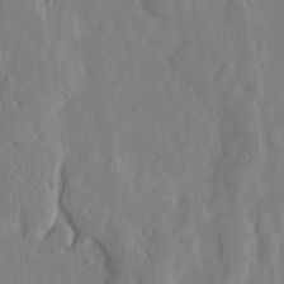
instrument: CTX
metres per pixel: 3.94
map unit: lHvf
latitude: 17.6505
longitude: -113.1592
